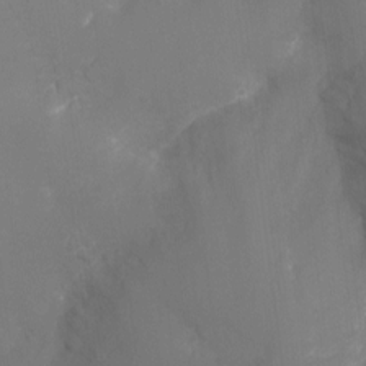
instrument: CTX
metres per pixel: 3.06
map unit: Ht
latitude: -9.5966
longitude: -24.4034
